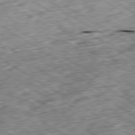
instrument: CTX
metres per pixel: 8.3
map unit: Ap
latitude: -80.1039
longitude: -90.4601
